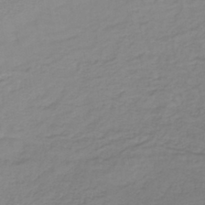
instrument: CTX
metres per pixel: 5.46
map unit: lHb
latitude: -40.5007
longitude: 61.0675
